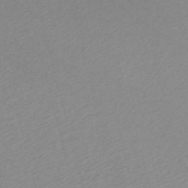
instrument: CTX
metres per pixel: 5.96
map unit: Nve
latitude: -58.3117
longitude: 54.0661
